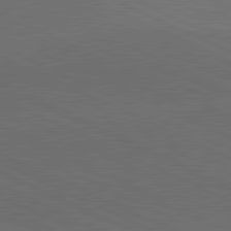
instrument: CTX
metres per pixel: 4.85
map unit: lApd
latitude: 81.6316
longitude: 148.7275
